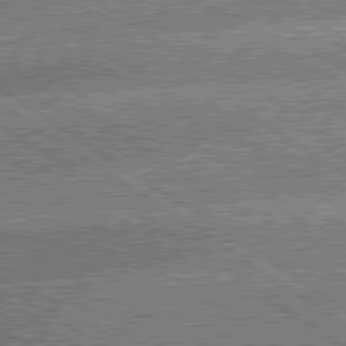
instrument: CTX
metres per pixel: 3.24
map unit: lApd
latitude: 80.0822
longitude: -151.1592
